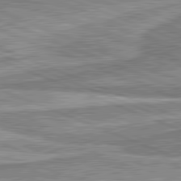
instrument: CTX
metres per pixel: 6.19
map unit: lApd
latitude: 81.7827
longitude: 167.8989
